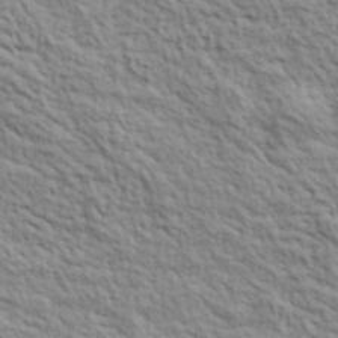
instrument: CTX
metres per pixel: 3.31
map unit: lHvf
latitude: 39.2915
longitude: -89.5372
